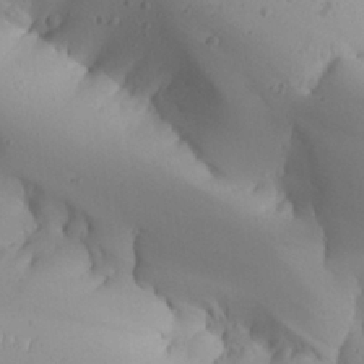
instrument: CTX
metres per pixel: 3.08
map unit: Aa
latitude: 26.6869
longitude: -128.4979
